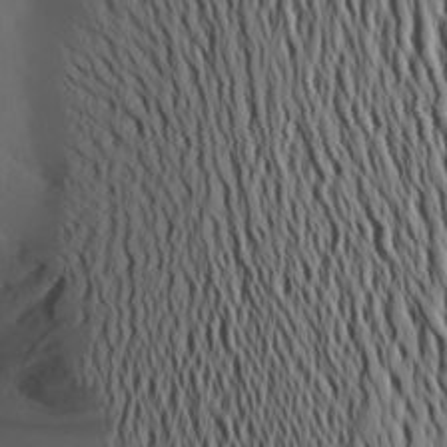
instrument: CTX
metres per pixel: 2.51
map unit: Aa
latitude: 22.2145
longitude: -146.8002
